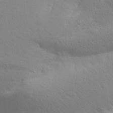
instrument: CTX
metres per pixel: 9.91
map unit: Aa
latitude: 27.9717
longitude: -144.3089
